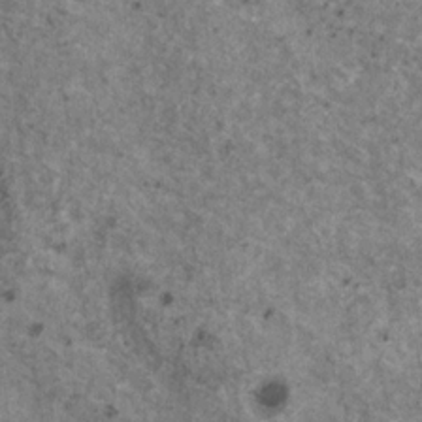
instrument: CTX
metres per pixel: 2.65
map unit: HNhu
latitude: 2.2711
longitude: 4.5951
